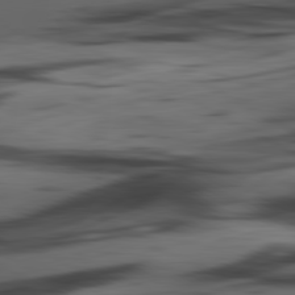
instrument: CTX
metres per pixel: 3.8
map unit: lApd
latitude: 80.8947
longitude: -85.1592
